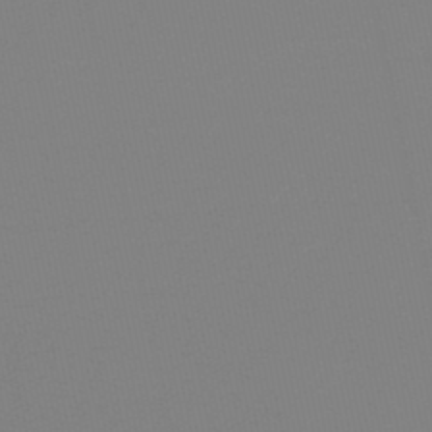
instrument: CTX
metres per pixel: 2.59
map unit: eHb
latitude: -49.0109
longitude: 86.8219
